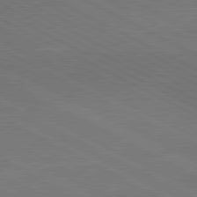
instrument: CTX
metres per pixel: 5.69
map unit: lApd
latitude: 81.1970
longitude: 149.8234
